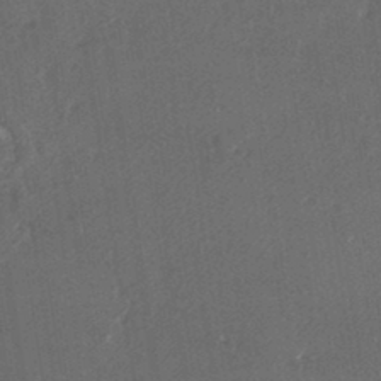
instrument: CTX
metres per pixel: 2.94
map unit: eHh
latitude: 34.8758
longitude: -132.8569
